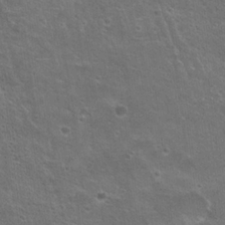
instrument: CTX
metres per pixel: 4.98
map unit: Hto
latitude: 21.2726
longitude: -43.1403
